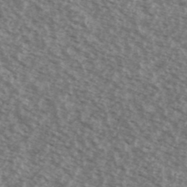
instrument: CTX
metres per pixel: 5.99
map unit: Ave
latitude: 39.0647
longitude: -111.1970
